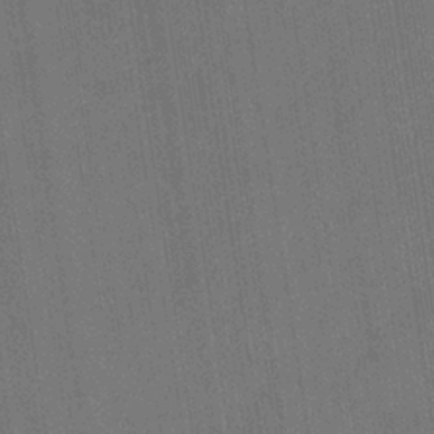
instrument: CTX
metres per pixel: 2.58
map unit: eHb
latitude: -34.4251
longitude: 73.8611
